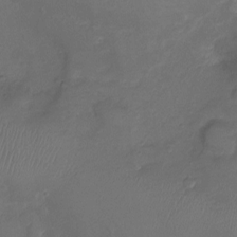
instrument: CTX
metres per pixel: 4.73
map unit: Ht
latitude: -6.6518
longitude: -21.2726
